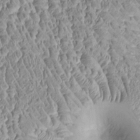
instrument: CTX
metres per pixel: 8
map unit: Htu
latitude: -5.4454
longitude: 157.3887
